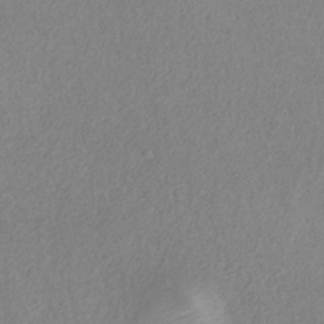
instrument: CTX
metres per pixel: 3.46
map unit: HNb
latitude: -33.2187
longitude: 55.1998
